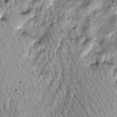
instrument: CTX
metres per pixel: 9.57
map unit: Htu
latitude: -4.5762
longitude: 159.5966
